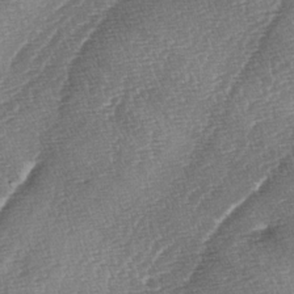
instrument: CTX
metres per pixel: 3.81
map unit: lAa
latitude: -4.0661
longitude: -129.3670
